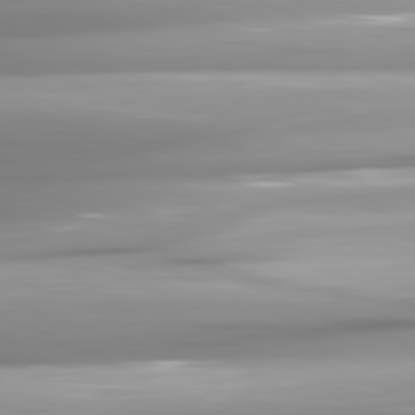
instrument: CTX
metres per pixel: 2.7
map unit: lApd
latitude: 81.7827
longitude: -146.4979
